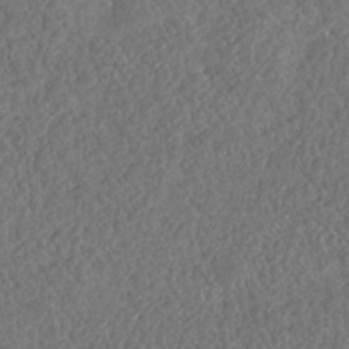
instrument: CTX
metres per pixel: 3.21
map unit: HNhu
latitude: -36.7274
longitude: 33.0865
